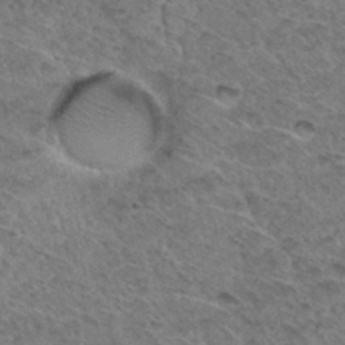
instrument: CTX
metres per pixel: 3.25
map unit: Hto
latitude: 32.6679
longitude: -48.0633
